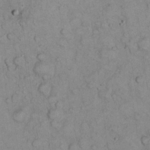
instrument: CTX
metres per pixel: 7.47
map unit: eHh
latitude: 22.8191
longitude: -58.7246
